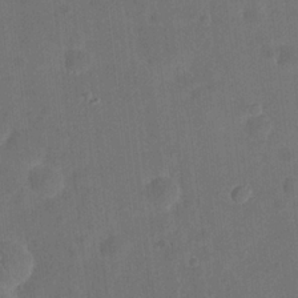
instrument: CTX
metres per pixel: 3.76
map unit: eHh
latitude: 21.9339
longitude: -63.0648
